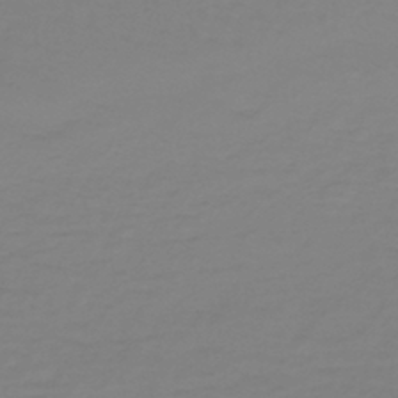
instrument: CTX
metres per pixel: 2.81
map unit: lHb
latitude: -41.6155
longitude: 63.7666
